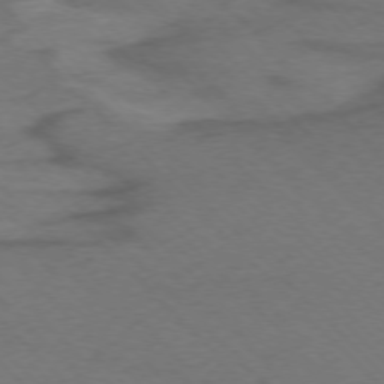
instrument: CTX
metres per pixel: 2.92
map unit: Ap
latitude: -75.8990
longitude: -78.7435
